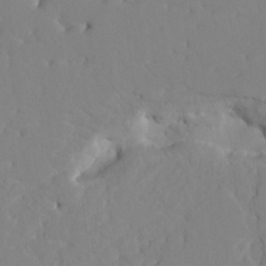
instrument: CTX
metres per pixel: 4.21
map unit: HNhu
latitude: 6.6868
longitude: -4.0633
